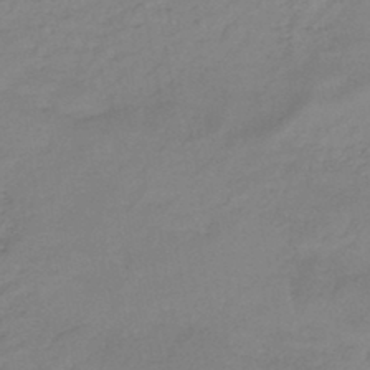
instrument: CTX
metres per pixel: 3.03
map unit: HNb
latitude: -45.9556
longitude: -35.4048
